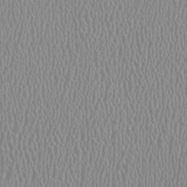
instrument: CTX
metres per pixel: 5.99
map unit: HNhu
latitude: -1.4266
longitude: -0.6301
